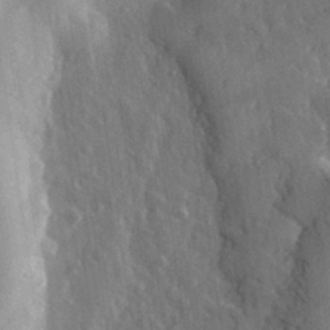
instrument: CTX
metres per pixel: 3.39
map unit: eHh
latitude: 31.8395
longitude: -80.1956
